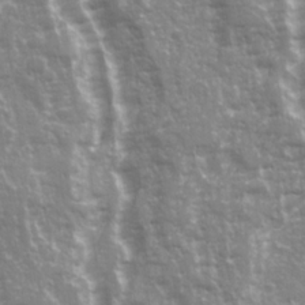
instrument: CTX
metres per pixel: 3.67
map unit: Ave
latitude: 21.6694
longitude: -132.7057
